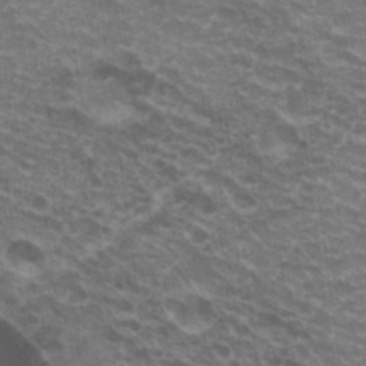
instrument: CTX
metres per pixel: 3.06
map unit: Hto
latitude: 20.3468
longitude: -36.5924
